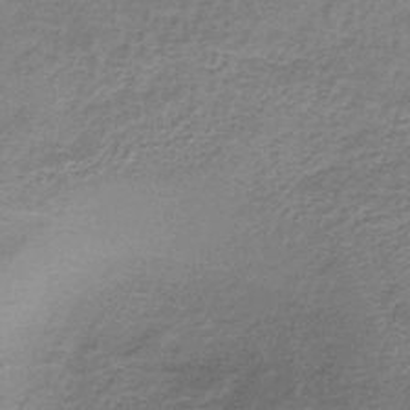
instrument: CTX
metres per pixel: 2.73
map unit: lHb
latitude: -39.3132
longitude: 59.9745
